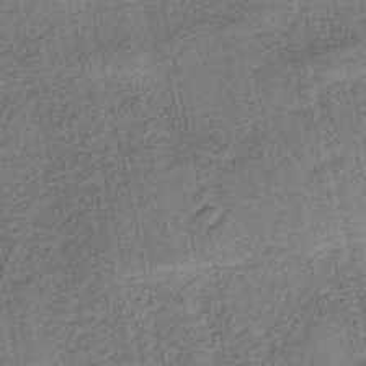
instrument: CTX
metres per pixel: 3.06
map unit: HNb
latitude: -35.7100
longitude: 56.3495
